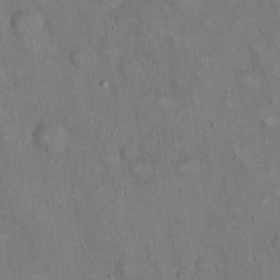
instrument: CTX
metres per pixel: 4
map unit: eHh
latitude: 22.3845
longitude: -62.1956
